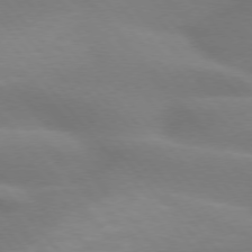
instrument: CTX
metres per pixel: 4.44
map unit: lApd
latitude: 74.2523
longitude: -60.8380
